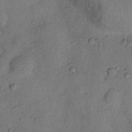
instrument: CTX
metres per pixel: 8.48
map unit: Ht
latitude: 13.3104
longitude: -40.1955
